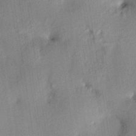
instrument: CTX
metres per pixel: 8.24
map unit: HNhu
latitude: 13.7261
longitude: 11.1809
